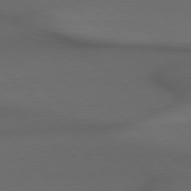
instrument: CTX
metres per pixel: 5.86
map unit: Hpe
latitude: 78.4412
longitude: -161.1025
